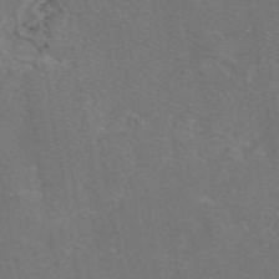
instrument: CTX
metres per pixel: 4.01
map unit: eAb
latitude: 47.4994
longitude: 108.9920
